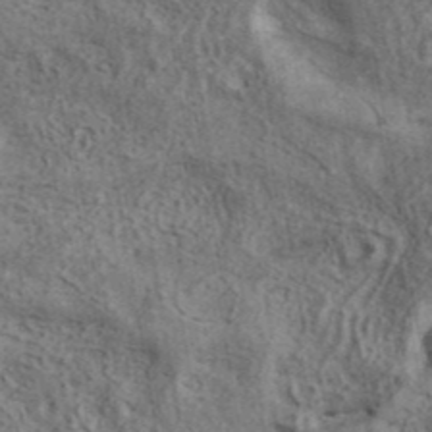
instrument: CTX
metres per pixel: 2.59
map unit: ANa
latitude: 41.6504
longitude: 16.5952
